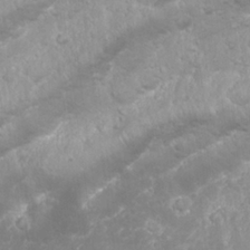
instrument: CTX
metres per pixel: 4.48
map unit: Nhu
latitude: 24.2900
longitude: -59.5182
